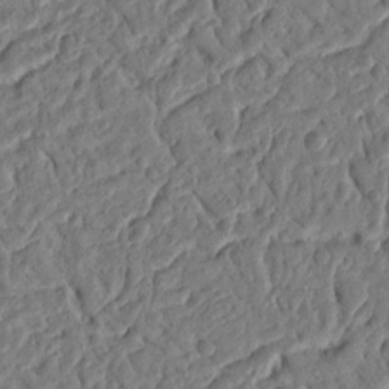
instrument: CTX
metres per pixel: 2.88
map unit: Ht
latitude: 11.8017
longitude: -76.1011
